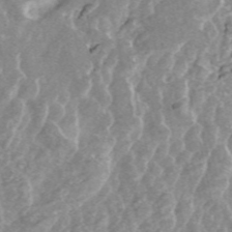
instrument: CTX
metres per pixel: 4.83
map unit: ANa
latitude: 45.4048
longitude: 29.4643
